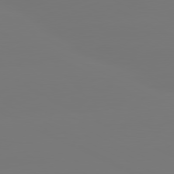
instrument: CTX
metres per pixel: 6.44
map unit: lApd
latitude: 80.7435
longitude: -149.1403
